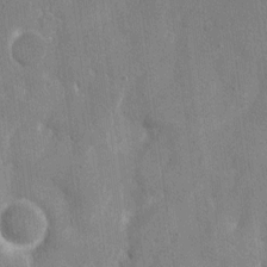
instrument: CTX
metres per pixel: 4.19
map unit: eHh
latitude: 8.5735
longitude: -68.2712
